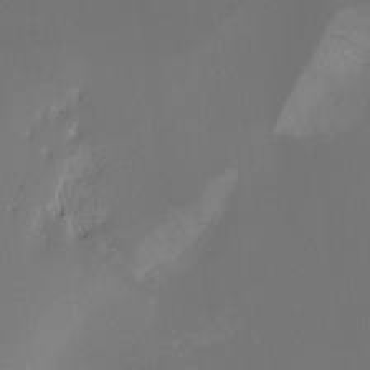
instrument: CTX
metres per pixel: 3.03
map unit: Ht
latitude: -7.7099
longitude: -27.9906
